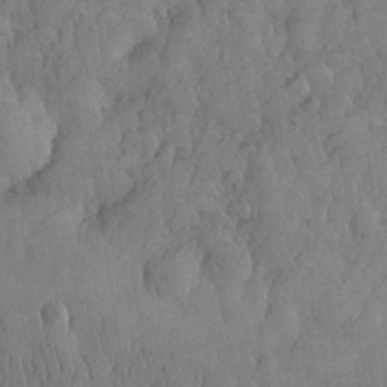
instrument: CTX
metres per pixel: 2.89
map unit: eHh
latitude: 31.3671
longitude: -68.6491
